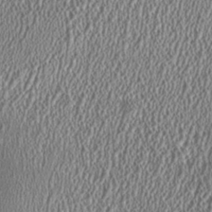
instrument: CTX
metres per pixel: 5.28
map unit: HNhu
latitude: 0.1577
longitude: 0.5385
